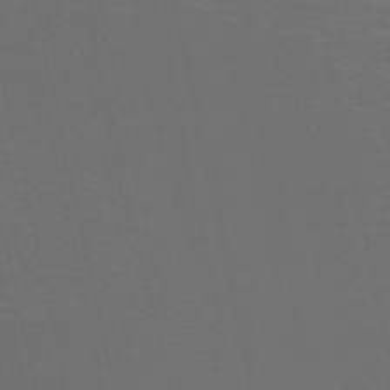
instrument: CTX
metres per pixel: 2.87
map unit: HNb
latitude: -51.4454
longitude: -44.7624
